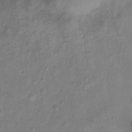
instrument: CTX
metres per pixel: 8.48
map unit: Htu
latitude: 2.6112
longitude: -21.8017
